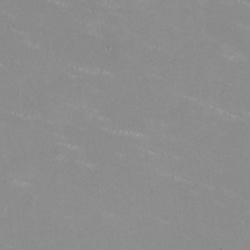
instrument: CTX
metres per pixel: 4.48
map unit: HNhu
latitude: -0.1228
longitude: -2.8002
